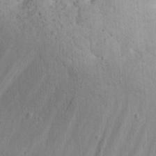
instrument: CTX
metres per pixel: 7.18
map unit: eHh
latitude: 21.1781
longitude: -63.0459
